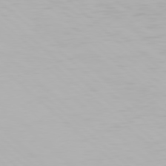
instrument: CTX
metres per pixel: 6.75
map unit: Hpe
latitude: 77.9339
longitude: -133.0458
